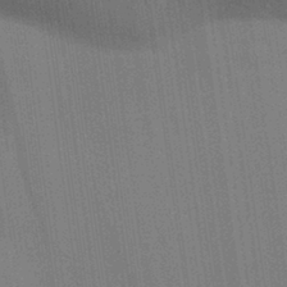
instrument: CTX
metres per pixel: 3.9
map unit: Aa
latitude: 31.9906
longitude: -139.9339
